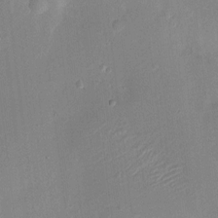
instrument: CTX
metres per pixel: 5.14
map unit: HNhu
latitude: 7.9150
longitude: -3.7449
